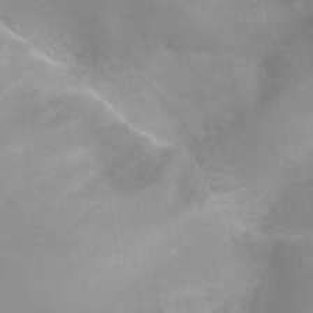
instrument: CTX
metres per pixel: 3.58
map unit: Ht
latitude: -4.3873
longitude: -28.6490
